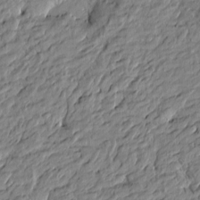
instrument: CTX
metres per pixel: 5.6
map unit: Htu
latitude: -6.3873
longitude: 177.5588
